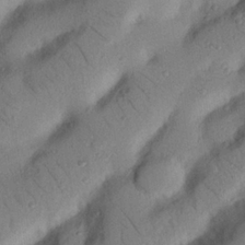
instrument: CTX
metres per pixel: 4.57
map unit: Nhu
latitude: 22.0633
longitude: -75.3293
